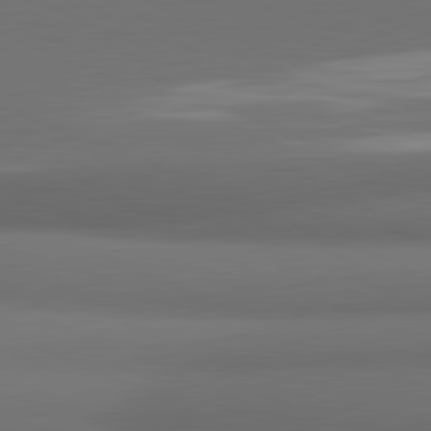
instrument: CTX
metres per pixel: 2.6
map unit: lApd
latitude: 81.7072
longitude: 171.3321
